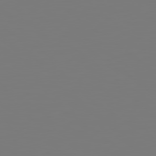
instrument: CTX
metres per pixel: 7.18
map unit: lApd
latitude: 79.1970
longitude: -175.4049
